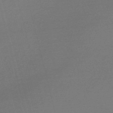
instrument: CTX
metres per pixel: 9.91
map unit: Nve
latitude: -56.9919
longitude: 63.2565
